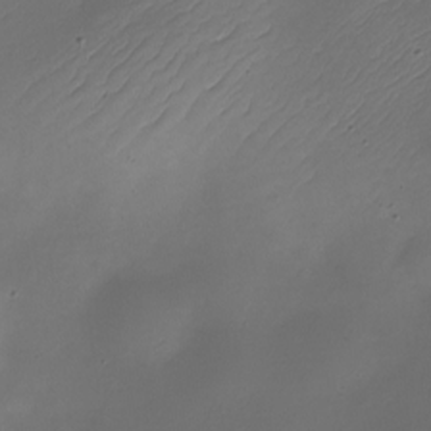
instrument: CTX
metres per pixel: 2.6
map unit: Nhe
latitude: -19.1809
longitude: 144.9731
